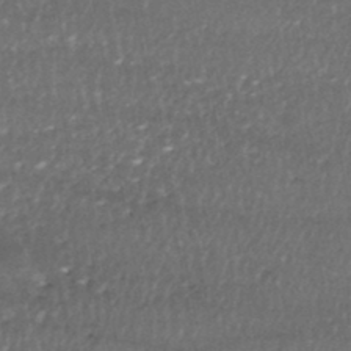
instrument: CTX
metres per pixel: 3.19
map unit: HNhu
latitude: -46.5573
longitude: 105.0675
